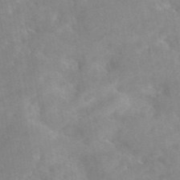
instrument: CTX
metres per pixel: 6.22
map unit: eAb
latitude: 45.1781
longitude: 126.2739
